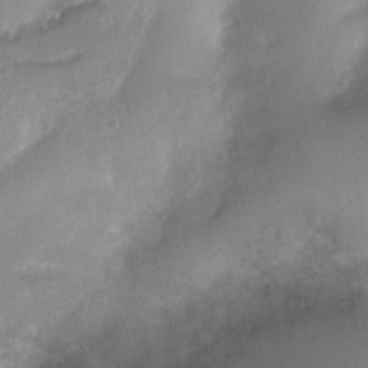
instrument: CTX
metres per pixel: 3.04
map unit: Nhu
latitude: 4.4034
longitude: -16.3467
